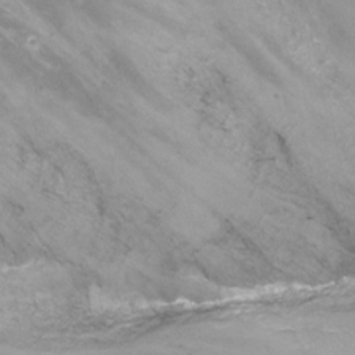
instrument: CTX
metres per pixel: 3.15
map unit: Nhu
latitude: -12.7085
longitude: -73.6316
